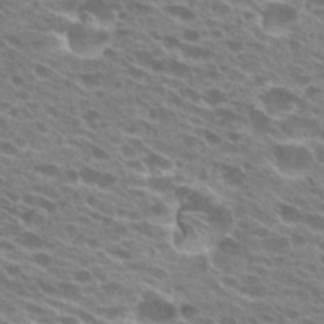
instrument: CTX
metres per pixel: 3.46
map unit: Hto
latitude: 25.0080
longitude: -41.6882
